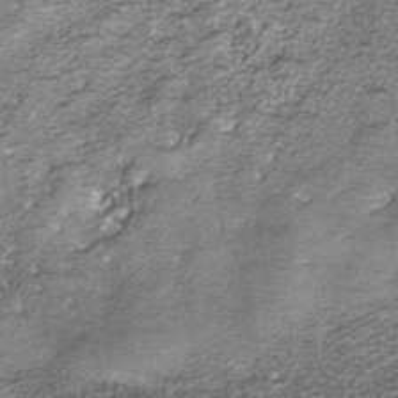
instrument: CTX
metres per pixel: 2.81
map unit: ANa
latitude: 37.6505
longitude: 17.5211
